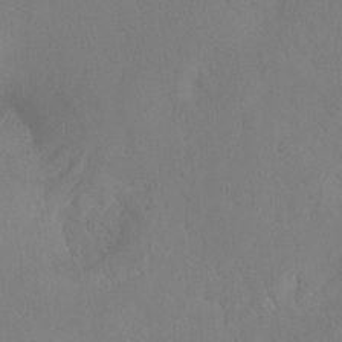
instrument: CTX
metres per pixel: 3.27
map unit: Hto
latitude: -13.9178
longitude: -43.3293
